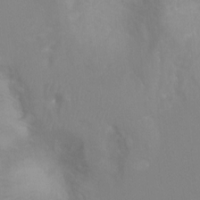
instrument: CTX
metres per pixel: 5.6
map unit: Ht
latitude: -4.9163
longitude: -25.2914
